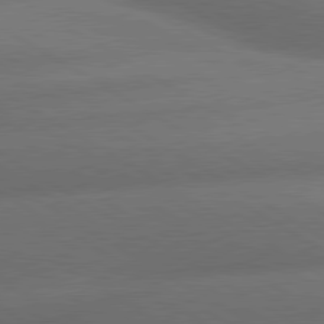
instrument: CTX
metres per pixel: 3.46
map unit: lApd
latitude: 79.9528
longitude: -155.4237
